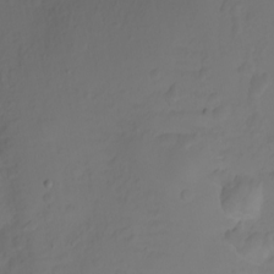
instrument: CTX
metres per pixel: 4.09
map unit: Nhu
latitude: -3.8611
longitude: -74.3278
